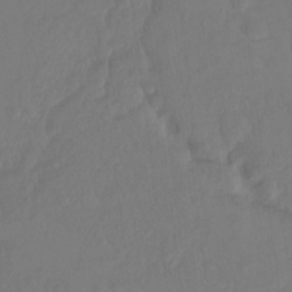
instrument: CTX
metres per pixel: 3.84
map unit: Ht
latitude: -14.4062
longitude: -57.3103
